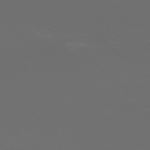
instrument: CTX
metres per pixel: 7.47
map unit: Ap
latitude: -77.4076
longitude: -80.9514
